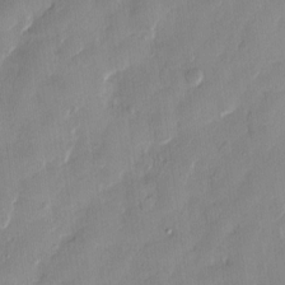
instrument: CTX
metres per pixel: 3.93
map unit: HNhu
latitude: 0.9702
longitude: -5.0836
